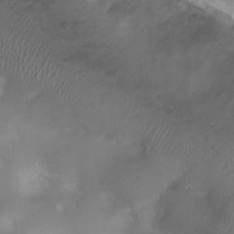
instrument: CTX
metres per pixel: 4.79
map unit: Ht
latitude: 4.7435
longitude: -21.0080
